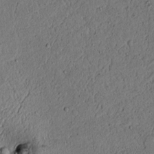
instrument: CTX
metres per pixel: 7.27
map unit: lAvf
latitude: 4.4034
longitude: 167.7667
